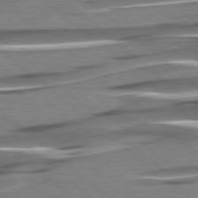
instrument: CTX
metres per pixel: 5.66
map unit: lApd
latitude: 78.1578
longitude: -56.0444
